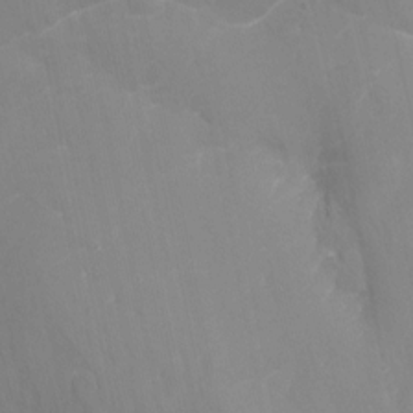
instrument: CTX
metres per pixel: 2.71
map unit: Nhu
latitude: -14.3684
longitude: -63.0459
